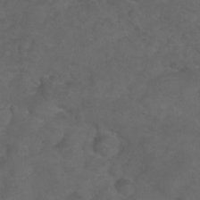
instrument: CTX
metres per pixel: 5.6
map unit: Nhu
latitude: 25.0269
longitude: -53.1592
